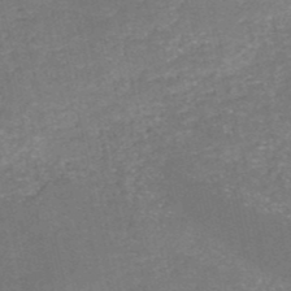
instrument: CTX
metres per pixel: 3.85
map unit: HNb
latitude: -50.8597
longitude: -49.1781
